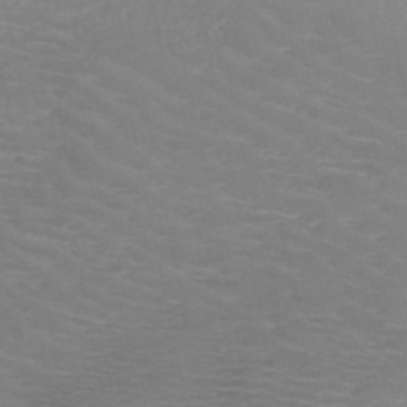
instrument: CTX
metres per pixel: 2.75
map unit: HNb
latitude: -48.5007
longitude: -46.7624
